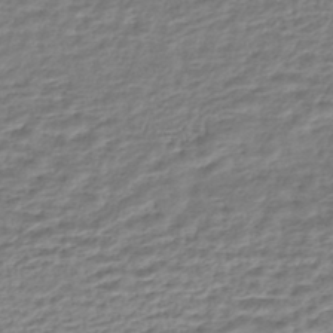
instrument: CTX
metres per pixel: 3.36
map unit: HNhu
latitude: -45.3888
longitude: 101.5021
